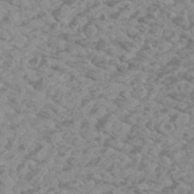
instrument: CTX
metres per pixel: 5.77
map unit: Htu
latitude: 2.1955
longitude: -21.0081
